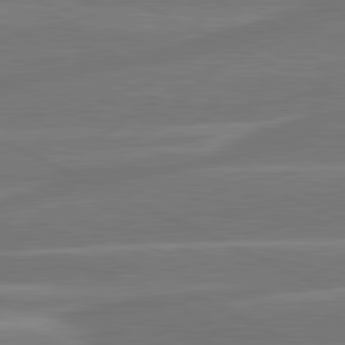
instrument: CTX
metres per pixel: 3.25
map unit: lApd
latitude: 81.4615
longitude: -135.1214
